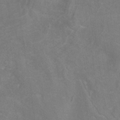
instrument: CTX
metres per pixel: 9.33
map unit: ANa
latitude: -37.5021
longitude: 95.5777
